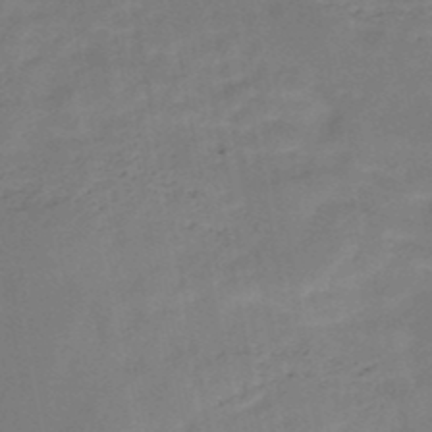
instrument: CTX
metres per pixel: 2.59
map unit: HNb
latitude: -49.1809
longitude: -39.3859
